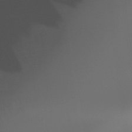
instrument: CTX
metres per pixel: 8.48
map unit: Htu
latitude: -14.8975
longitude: -45.9339
